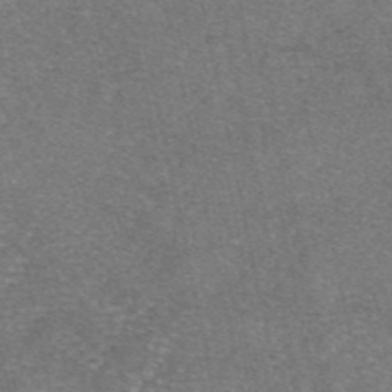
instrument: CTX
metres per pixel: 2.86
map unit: eAb
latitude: 47.6127
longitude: 105.1053
